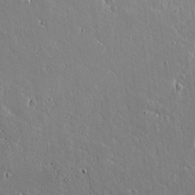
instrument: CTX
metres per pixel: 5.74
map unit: lAvf
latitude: 16.3656
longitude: -127.3671
